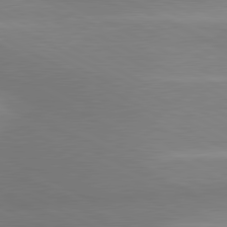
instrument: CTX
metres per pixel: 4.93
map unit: lApd
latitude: 80.7435
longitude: 126.9541
